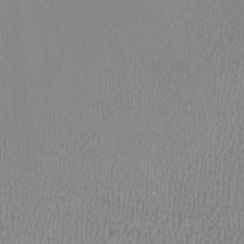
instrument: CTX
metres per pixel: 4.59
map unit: HNhu
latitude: -3.3320
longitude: -1.8394
